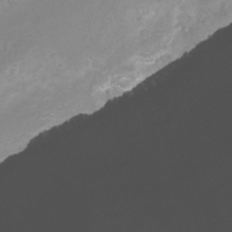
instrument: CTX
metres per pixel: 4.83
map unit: Nhu
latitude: -12.8597
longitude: -51.4615
